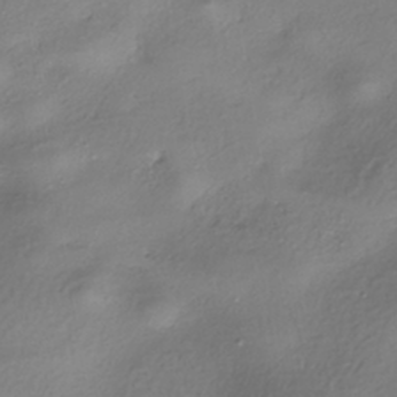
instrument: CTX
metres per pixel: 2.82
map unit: eHh
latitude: -41.9178
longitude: 122.2362
